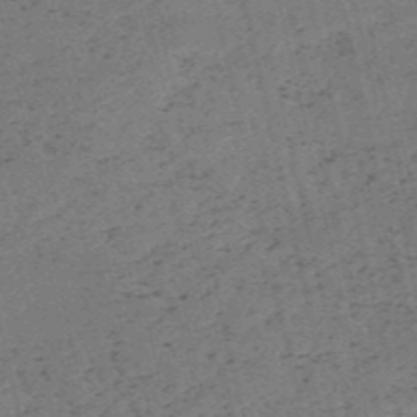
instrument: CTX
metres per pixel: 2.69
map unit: HNb
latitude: -55.1809
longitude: -42.6113
